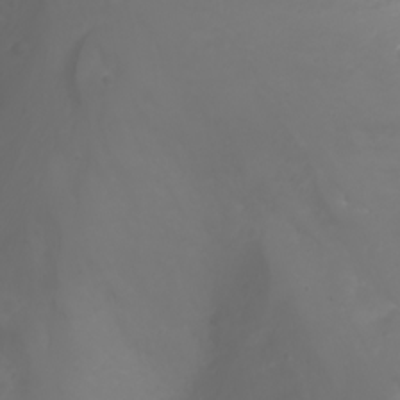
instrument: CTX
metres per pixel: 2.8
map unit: Nhu
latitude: -1.7100
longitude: -75.8017
